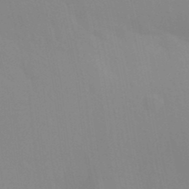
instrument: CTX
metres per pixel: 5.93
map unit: Aa
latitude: 32.1200
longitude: -145.9339
